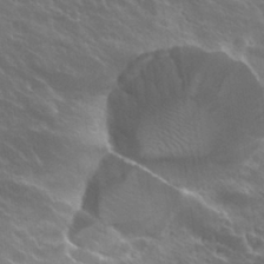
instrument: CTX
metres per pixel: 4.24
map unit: Hto
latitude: 27.6505
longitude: -41.3670
